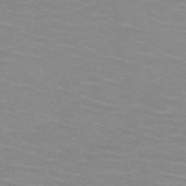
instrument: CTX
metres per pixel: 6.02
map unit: HNb
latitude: -46.7652
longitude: -46.6113
